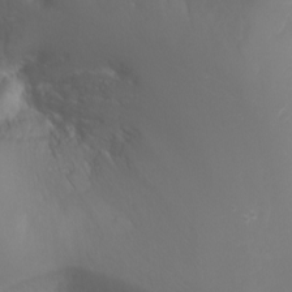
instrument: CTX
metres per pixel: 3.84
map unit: Nhu
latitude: -7.3698
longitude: -72.1767
